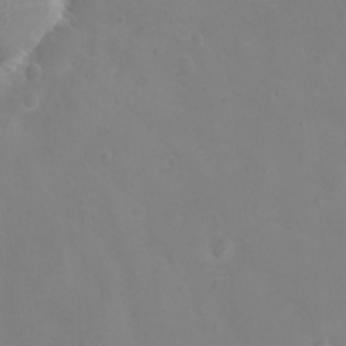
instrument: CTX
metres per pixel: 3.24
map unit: eHh
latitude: -4.2172
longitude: -75.7828
